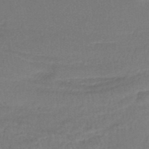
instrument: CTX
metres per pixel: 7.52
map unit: lHb
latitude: -37.2942
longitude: 58.8596
